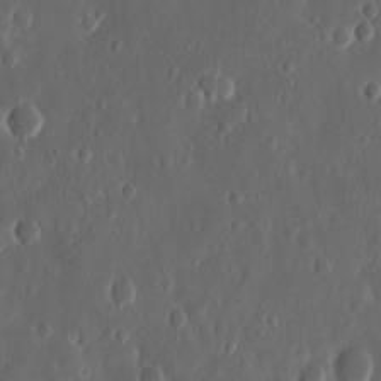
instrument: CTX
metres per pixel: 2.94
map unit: Nhu
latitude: 13.9150
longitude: -73.2726
